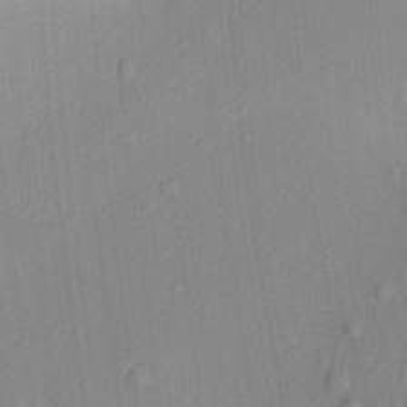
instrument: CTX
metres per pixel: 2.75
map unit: Aa
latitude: 29.0647
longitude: -138.5546
